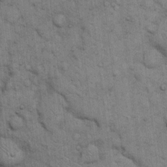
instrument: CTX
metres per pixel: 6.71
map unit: eHh
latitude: 15.5183
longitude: -65.5749
